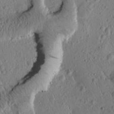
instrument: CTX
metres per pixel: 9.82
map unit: Htu
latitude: -1.4644
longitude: 171.5210
